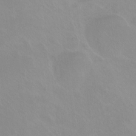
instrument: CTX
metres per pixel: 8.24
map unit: Ht
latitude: -10.8786
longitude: -44.5357
